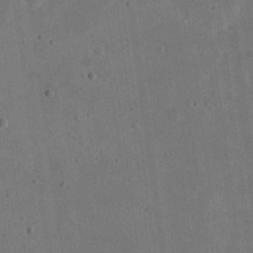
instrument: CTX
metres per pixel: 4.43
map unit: eHh
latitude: 21.5938
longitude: -69.9150
